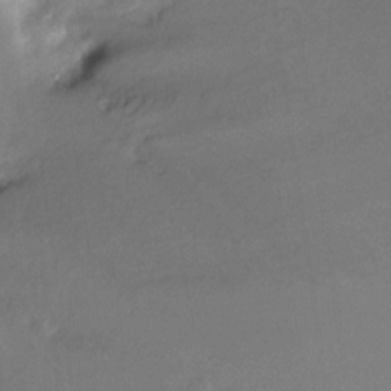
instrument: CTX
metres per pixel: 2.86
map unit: Nve
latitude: -25.4265
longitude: -109.1214
